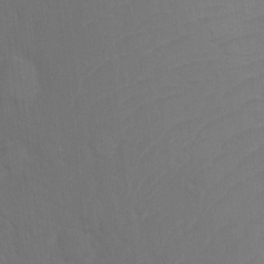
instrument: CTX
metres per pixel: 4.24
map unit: Ht
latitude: 4.0444
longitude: -28.7813
